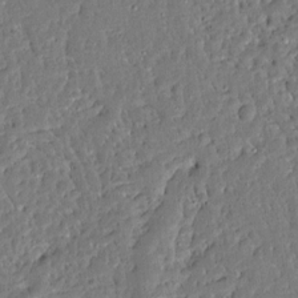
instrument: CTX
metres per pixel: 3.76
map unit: Ave
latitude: 13.0837
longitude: -137.8206
